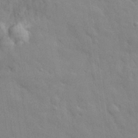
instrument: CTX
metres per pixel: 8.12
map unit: eHh
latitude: 32.4223
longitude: -70.5735
